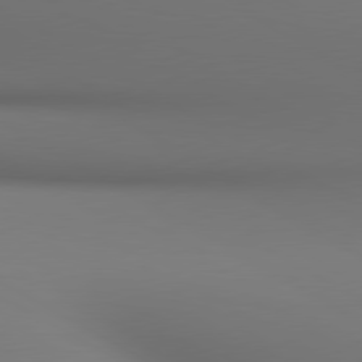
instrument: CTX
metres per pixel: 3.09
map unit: lApd
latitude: 80.5546
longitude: 136.9730
